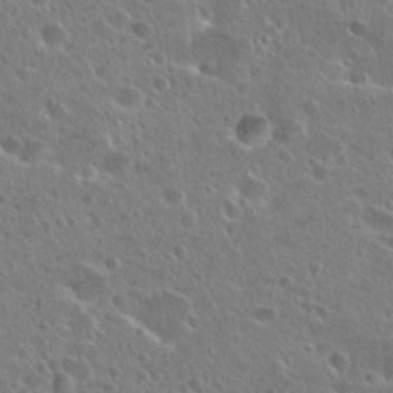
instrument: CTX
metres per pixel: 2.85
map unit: Hto
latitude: 26.0822
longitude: -45.7449
